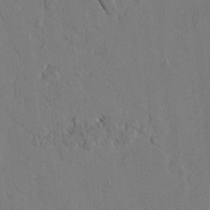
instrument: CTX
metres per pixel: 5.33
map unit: lAvf
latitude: 8.1011
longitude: 165.9745
